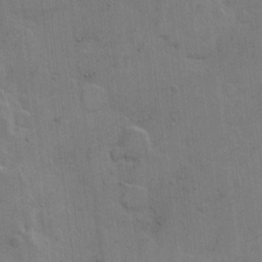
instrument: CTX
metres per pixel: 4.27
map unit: Hto
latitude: 5.5560
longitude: -61.6694
